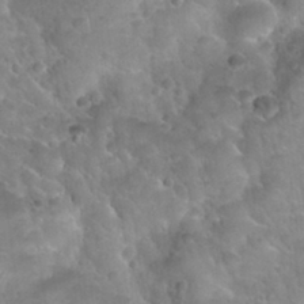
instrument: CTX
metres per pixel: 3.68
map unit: Nhu
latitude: 30.4790
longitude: -52.1767
